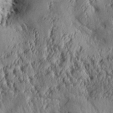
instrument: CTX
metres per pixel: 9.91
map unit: Aa
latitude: 32.6113
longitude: -135.1403
